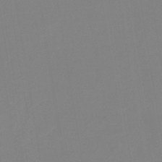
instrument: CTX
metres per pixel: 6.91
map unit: lHb
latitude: -37.3698
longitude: 74.3685
